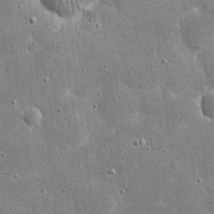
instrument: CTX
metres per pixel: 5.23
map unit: eHh
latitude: 21.1403
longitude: -67.2348
